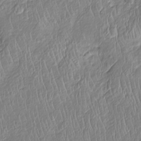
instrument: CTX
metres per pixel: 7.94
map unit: Htu
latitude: -6.3684
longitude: 154.7841
